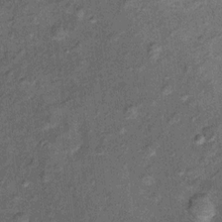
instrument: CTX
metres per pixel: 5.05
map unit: Ht
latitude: 11.0459
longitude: -39.2348
